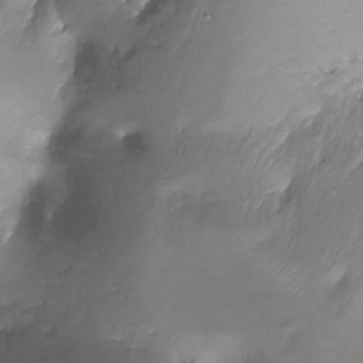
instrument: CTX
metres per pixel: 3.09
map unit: Ht
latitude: -17.6533
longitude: -44.9702
